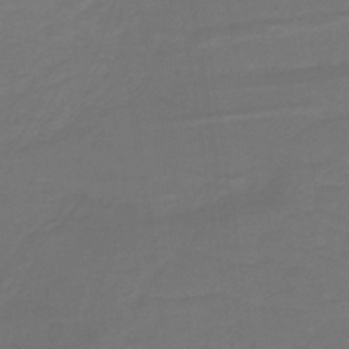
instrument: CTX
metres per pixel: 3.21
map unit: lHb
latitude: -41.6911
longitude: 52.4440
